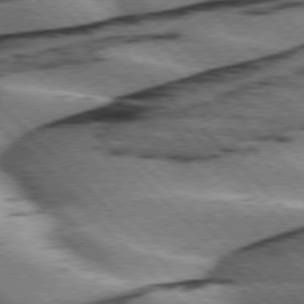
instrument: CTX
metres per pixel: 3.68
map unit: lApd
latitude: 75.9528
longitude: -79.1214
